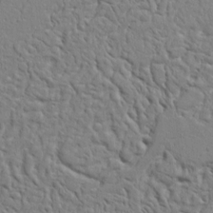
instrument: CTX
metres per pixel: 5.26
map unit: Ht
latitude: 8.1956
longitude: -76.3278
